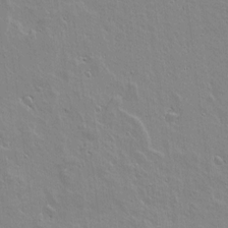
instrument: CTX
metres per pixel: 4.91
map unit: lAvf
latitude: 15.4994
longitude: -125.2159
